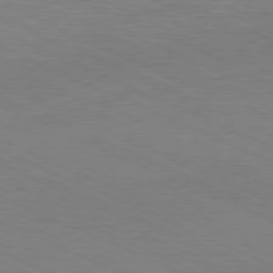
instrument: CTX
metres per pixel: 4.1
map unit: Hpe
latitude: -81.5966
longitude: 15.8423
